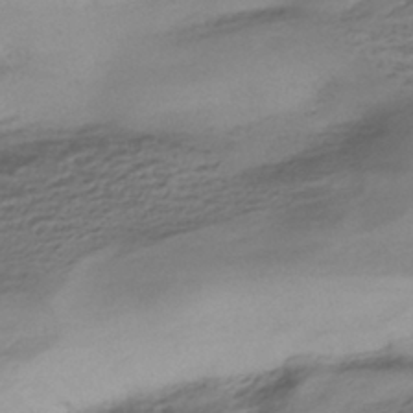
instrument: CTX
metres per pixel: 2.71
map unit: HNhu
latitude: -42.5384
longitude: 101.1431
